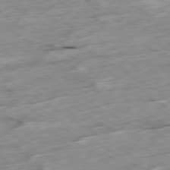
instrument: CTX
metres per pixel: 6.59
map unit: Ap
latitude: -79.7666
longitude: -88.9325
